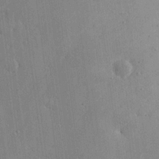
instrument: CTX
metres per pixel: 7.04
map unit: Ave
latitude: 18.3278
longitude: -140.2711
